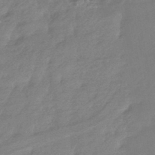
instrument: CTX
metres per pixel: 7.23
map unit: HNhu
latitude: -44.6330
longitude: 93.7478
